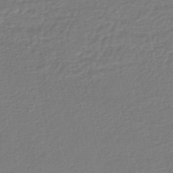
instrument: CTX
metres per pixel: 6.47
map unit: HNhu
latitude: -46.4818
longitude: 99.9178
